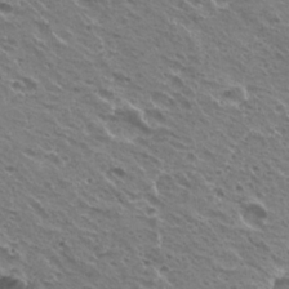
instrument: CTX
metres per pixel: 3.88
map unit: Hto
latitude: 22.8191
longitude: -31.7828
